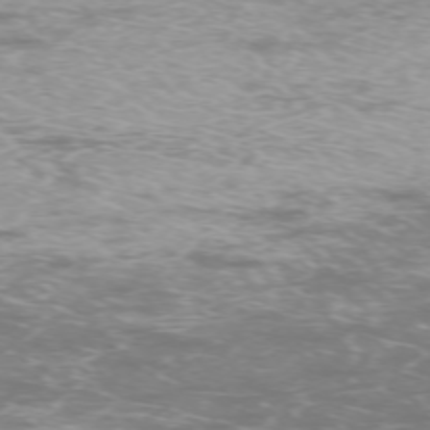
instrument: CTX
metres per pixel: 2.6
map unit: Ap
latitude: -74.3307
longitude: -74.3278
